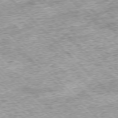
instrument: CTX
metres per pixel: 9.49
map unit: Hpe
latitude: -77.1809
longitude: 13.8989
